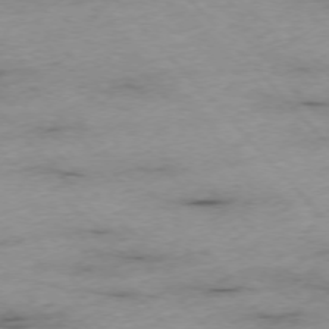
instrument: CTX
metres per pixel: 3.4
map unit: Ap
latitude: -76.1984
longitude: -89.5938
